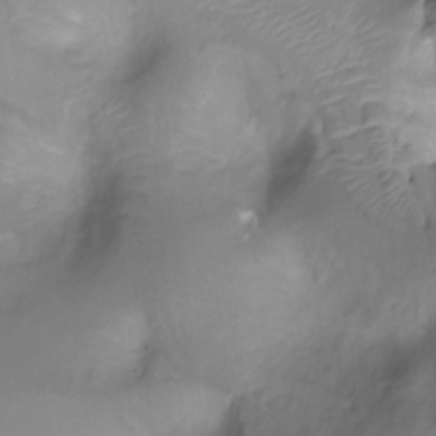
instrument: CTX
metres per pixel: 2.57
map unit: Ht
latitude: -6.8975
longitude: -27.3671
